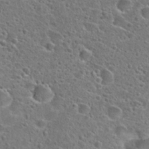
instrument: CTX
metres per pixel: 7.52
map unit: Hto
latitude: 24.3089
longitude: -46.9703
